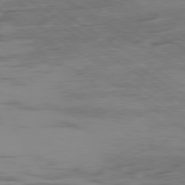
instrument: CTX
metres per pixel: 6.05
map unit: Ap
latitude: -80.1039
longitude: -53.2915
